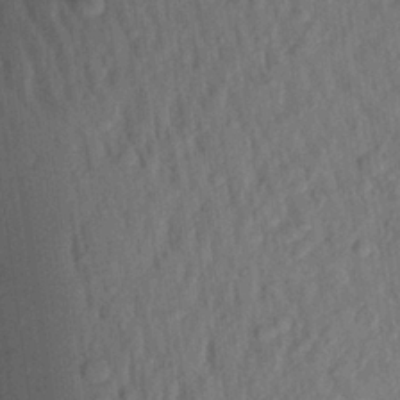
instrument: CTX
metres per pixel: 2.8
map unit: Aa
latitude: 22.2522
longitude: -147.4805
